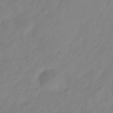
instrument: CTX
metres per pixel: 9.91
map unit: Hve
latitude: -35.1053
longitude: 88.9164
